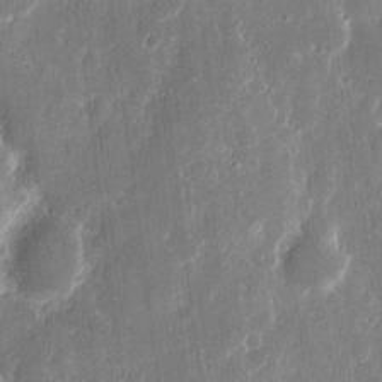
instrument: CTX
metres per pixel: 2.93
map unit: eHh
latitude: 11.9339
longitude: -72.6113
